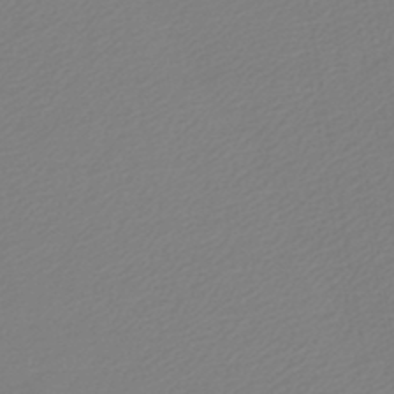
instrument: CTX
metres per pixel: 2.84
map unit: lHb
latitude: -45.7667
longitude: 60.0283
